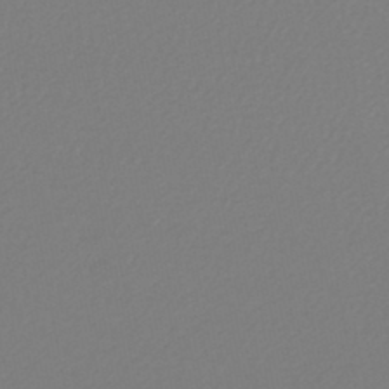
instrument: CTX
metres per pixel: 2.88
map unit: lHb
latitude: -44.8975
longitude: 68.4440
